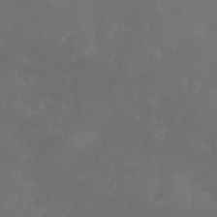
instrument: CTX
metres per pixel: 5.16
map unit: Nhu
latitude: 26.8758
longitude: -64.8002
